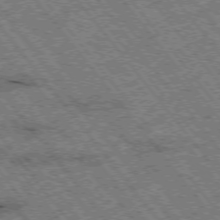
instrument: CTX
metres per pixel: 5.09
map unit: Hpe
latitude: -75.9367
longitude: -20.8191
